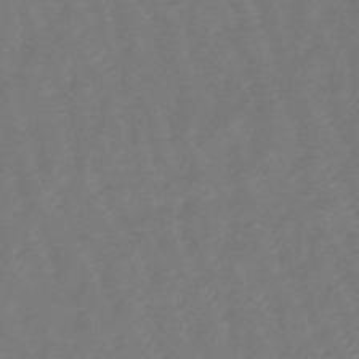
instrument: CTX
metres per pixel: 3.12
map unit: eHb
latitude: -46.8786
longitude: 81.8989
